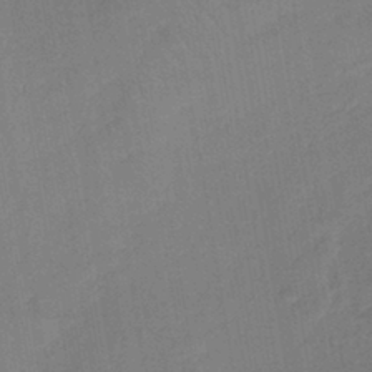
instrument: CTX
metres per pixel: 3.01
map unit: lHb
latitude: -41.5210
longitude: 67.8233
